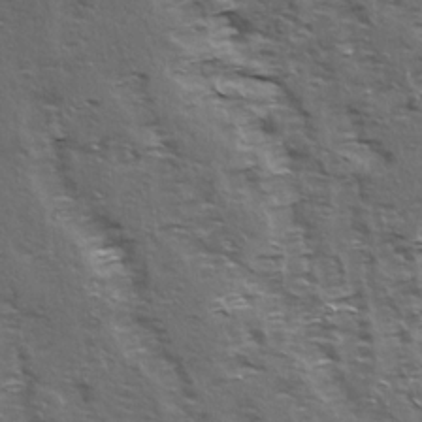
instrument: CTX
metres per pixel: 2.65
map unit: Ave
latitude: 15.6127
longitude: -103.8961
